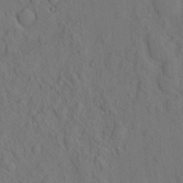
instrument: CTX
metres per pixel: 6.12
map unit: eHh
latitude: -2.6140
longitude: 18.4629
